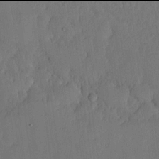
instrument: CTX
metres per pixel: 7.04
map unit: lHvf
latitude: 17.9906
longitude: -115.3292
